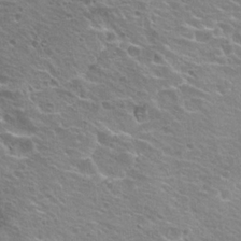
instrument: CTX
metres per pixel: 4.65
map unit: Hto
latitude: 19.9528
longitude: -33.5182
